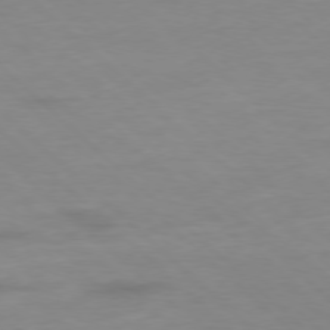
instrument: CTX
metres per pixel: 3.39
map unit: Hpe
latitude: -78.2928
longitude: -19.6127
